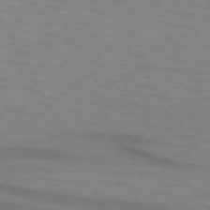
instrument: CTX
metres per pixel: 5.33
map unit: lApd
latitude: 73.9528
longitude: -65.2537
